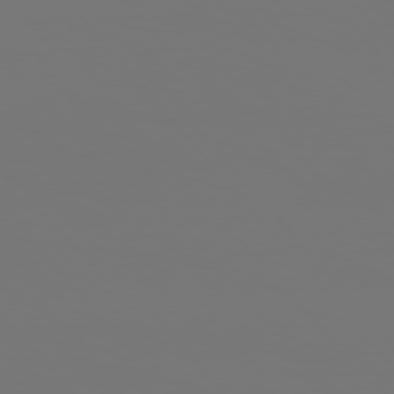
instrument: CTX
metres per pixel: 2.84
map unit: Hpe
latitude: 76.0822
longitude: -139.6127
